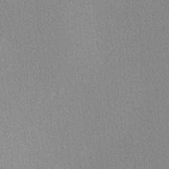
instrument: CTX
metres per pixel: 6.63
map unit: Ave
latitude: 3.2726
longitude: -111.8961
